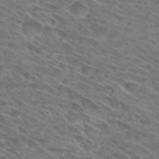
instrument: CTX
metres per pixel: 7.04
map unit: Hto
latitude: 30.4412
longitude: -45.9339
